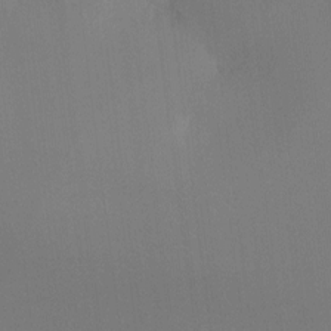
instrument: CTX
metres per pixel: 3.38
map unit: Ht
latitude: -12.4440
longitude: -48.9703
